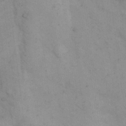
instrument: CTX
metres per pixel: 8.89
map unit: Hto
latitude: 8.1389
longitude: -61.0836
